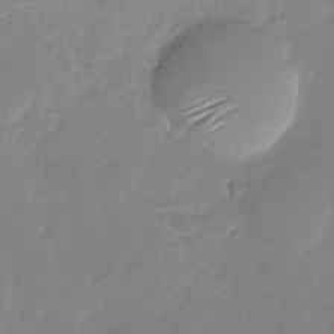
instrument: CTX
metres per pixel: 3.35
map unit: Nhu
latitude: -28.0472
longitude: -60.9513
